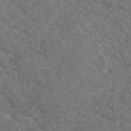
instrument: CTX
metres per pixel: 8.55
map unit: eAb
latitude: 49.5182
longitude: 111.6910
